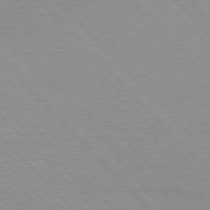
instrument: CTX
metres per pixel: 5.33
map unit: lApd
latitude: 76.4223
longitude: -85.0459
